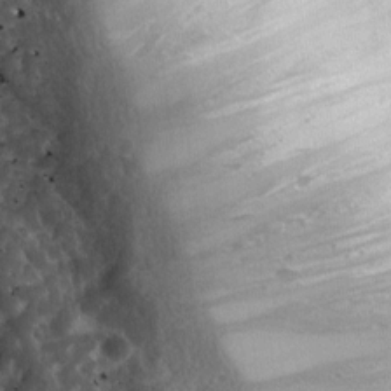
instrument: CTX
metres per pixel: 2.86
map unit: Ave
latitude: 17.2915
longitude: -133.3293
